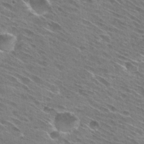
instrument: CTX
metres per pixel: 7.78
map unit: Hto
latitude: 28.9702
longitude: -44.4790
